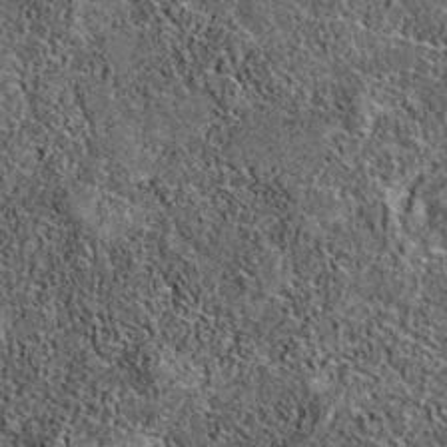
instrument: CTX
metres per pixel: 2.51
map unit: eAb
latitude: 36.1955
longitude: 108.5196
